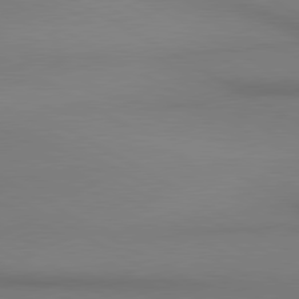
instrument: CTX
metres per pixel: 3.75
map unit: lApd
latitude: 80.6490
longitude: 147.0486
